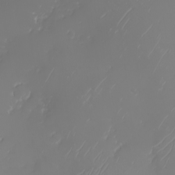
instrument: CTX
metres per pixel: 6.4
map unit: Nhu
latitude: -5.9367
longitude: -89.1026
